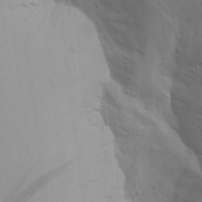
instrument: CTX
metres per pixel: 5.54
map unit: Aa
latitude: 16.0444
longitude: -143.6127
